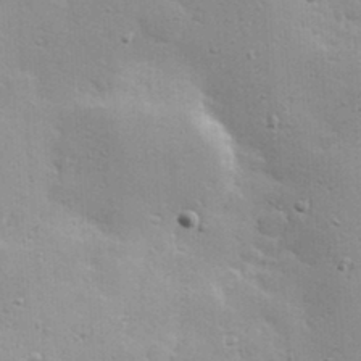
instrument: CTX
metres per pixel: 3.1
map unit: Hve
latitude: 23.2726
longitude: -96.8758
